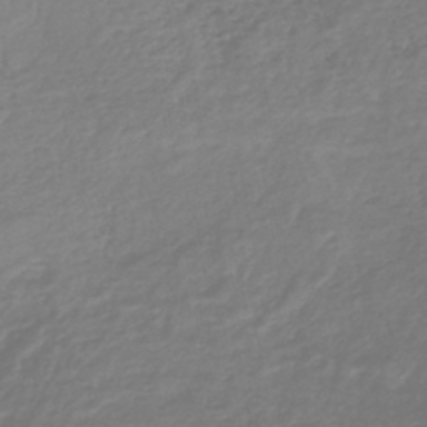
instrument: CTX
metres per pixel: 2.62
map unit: lHb
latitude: -41.8233
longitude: 71.5210
